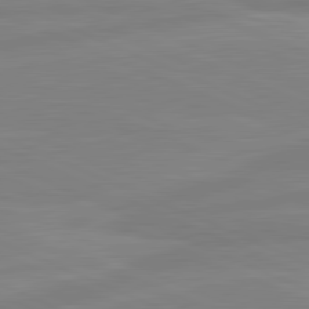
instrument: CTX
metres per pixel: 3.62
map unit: lApd
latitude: 81.6316
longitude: -173.8772
